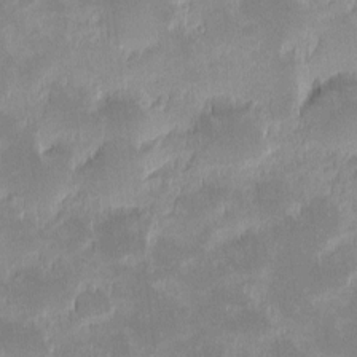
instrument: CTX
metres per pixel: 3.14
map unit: eHh
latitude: -1.5966
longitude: -84.4979
